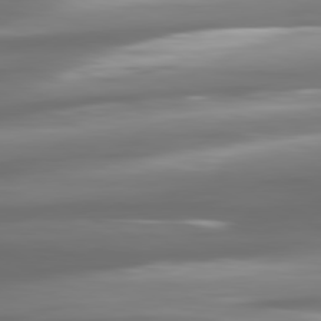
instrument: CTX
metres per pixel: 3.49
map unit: lApd
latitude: 80.9514
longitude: -139.4804
